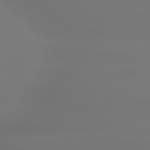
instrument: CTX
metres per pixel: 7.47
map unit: lApd
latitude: 79.9906
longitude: -137.1970
